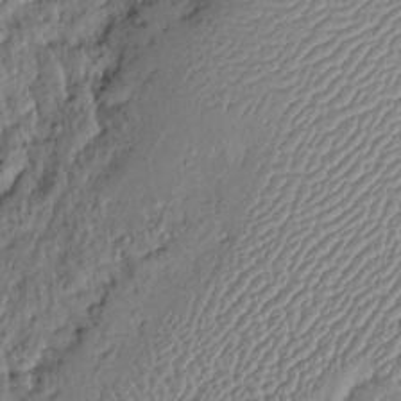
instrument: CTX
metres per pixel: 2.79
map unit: Htu
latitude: -6.0661
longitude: 156.6518
